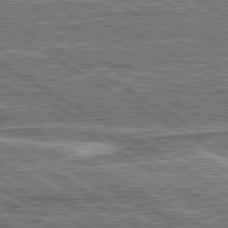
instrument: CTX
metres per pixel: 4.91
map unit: lApd
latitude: 80.5357
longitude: 172.6518
